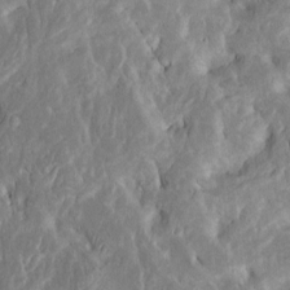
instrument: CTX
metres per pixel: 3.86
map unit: Htu
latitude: -6.6140
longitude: 145.3510
